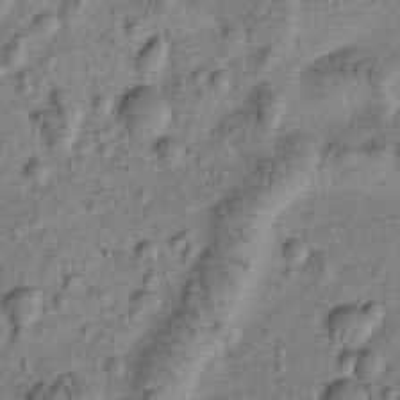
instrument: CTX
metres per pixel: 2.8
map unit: Htu
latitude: -3.5966
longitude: 171.8800
